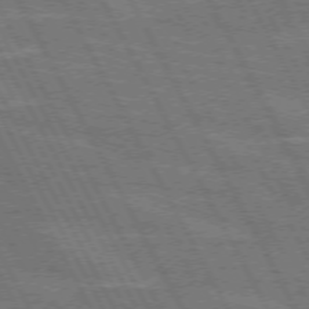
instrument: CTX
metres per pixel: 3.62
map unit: lApd
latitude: 71.8394
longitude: -54.9325
